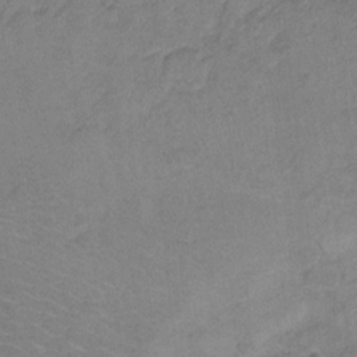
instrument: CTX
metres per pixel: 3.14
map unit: Hto
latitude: 6.8380
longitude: -37.7450
